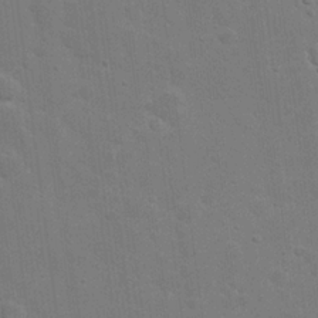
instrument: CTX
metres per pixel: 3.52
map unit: eHh
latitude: 21.1781
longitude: -62.4412
